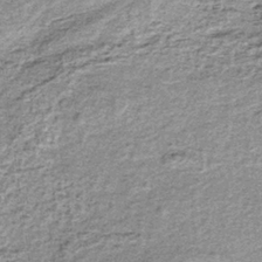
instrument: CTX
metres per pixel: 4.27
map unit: lHb
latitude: -36.8030
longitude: 65.1998
